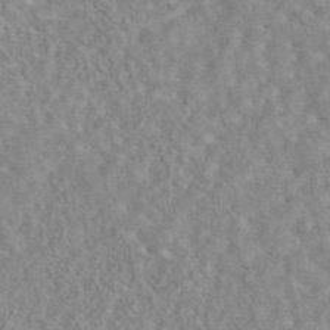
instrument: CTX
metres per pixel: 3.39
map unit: eAb
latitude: 44.6868
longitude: 116.8407
